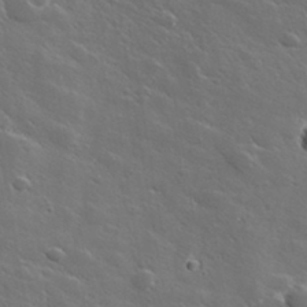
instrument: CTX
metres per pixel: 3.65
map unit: lHvf
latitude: 35.7260
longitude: -91.5182
